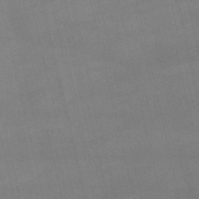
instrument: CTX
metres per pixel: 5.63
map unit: lHb
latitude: -48.5763
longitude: 70.7274
